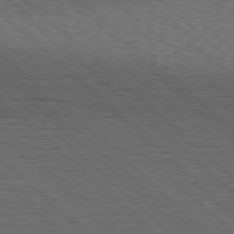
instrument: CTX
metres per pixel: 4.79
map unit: Hpe
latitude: 77.7827
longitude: -127.6694
